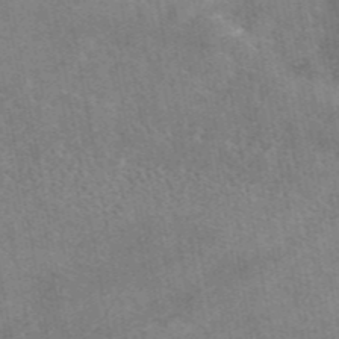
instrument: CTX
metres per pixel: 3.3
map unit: eAb
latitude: 45.0269
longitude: 124.9164
